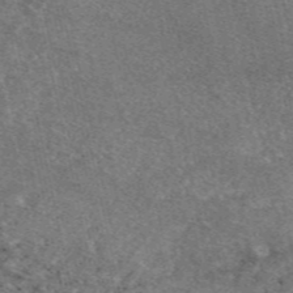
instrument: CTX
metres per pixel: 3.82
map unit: eAb
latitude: 47.1781
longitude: 119.5210
